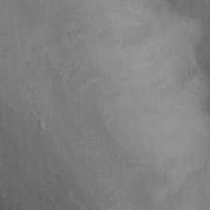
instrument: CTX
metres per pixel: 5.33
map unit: Ht
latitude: 13.9717
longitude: -41.2725
